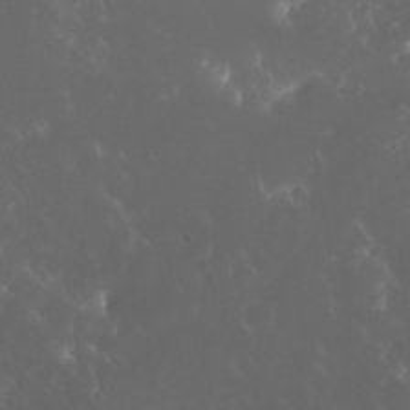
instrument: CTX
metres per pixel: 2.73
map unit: Nhu
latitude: 30.6113
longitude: -57.7827
